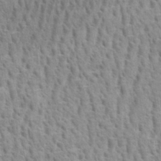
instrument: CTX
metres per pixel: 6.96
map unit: eHh
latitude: 33.3293
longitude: -141.1025
